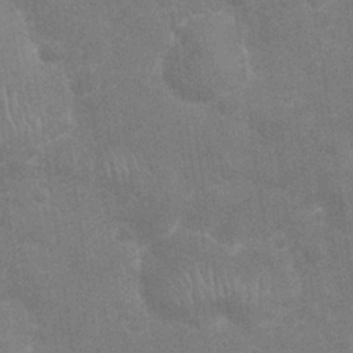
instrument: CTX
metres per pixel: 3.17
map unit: Nhu
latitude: 26.7813
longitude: -64.0444
